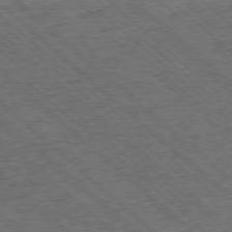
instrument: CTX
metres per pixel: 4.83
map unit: Ap
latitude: -78.1983
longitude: -49.2348
